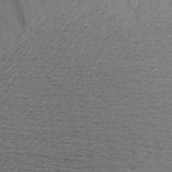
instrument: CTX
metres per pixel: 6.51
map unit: Aa
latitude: 22.8191
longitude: -144.5734
